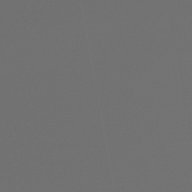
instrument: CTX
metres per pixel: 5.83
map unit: HNhu
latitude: -48.3496
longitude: 100.9163
